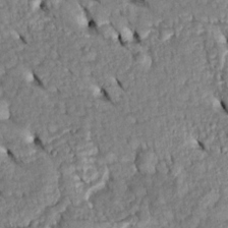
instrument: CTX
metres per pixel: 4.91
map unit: Htu
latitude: -5.0864
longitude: 153.6533
